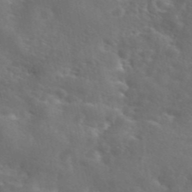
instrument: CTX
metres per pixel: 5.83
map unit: eAb
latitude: 45.3859
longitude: 125.2943
